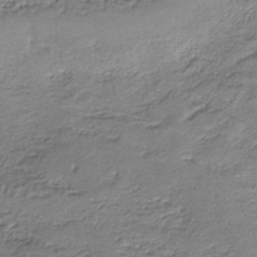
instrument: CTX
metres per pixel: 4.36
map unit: lHb
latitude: -35.6911
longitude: 62.4440
